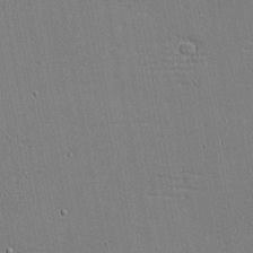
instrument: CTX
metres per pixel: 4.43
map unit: eHh
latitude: -4.1605
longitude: -80.9892
